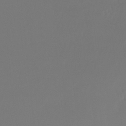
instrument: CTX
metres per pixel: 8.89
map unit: Ht
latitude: -15.6722
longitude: -46.0444
